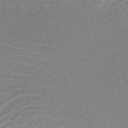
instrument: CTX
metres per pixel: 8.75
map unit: lHb
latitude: -32.3873
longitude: 63.9367
